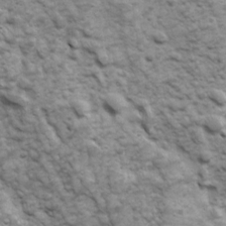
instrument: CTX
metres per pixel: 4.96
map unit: Ave
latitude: 16.8380
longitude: -132.3278
